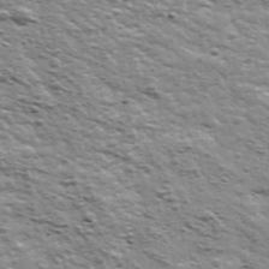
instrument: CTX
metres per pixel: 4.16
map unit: Ave
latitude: 41.7638
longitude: -109.4426
